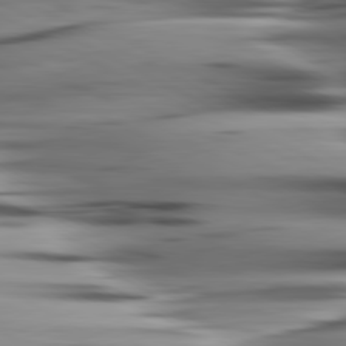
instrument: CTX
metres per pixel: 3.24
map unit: lApd
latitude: 80.5168
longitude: -123.7450
